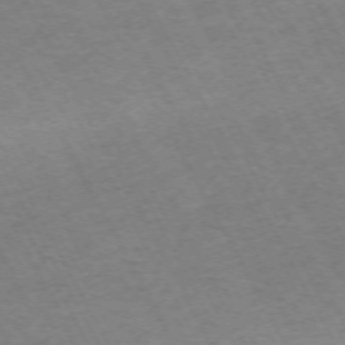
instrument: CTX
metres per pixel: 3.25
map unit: Hpe
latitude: -71.9367
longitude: 8.4440
